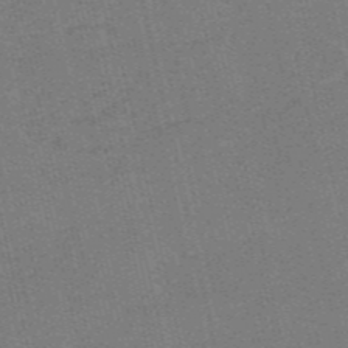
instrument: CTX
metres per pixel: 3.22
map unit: HNb
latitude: -55.6344
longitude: -42.1767
